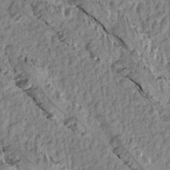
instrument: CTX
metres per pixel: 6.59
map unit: Aa
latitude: 15.1781
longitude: -144.8569
